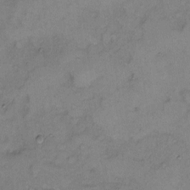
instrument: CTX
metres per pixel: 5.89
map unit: Hto
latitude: 6.2900
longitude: -61.7260
